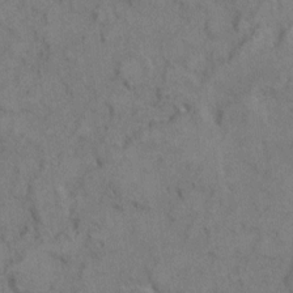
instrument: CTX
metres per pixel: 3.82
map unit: eHh
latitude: 7.7072
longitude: -63.0648
